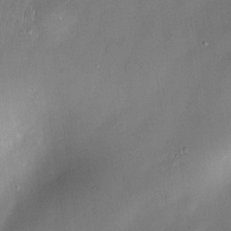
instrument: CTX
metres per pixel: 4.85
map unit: Nve
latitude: -23.2187
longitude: -138.6868
